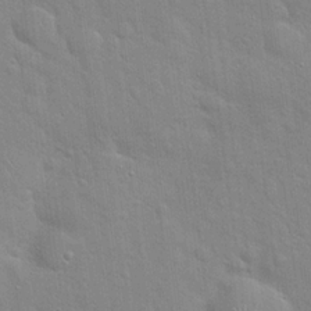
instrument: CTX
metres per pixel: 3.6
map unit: Hto
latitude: 20.0822
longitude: -51.8772
